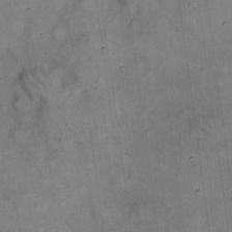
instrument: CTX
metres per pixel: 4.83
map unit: eHh
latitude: 20.5357
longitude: -61.0080
